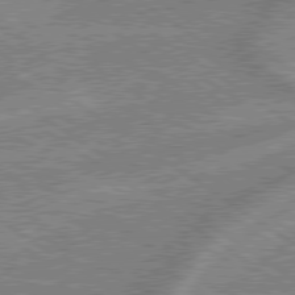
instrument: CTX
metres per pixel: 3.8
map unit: lApd
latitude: 79.1592
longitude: -170.1200
